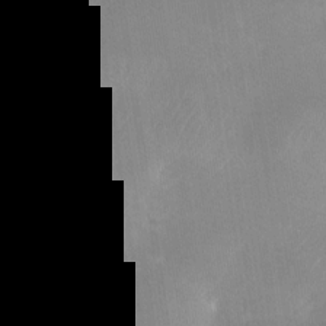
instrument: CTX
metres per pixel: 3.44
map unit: Nhu
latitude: -28.3495
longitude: -62.9136
